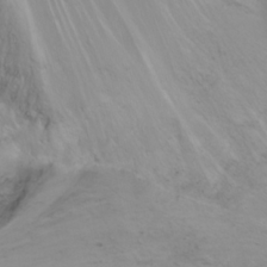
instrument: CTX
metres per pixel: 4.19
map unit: Ht
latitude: 0.9891
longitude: -36.4790
